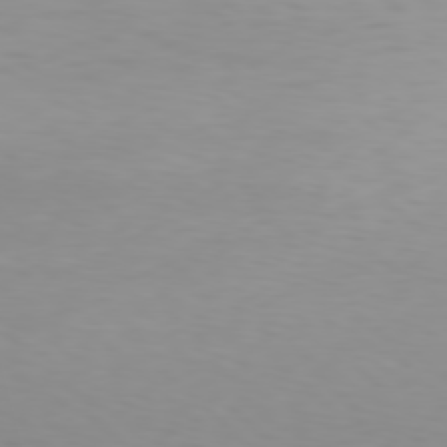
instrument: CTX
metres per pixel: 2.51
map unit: Hpe
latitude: 77.8772
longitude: -137.5182
